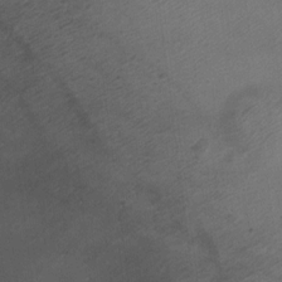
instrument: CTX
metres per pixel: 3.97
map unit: Ht
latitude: -0.4062
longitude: -17.4049
